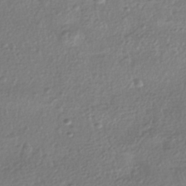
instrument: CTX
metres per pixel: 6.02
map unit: HNhu
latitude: -42.3117
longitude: 98.8975
